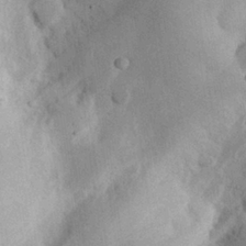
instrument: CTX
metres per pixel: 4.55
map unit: eHh
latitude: 26.1956
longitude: -68.4412
